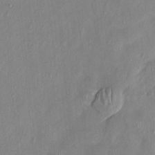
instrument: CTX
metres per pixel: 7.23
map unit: HNhu
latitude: 0.2333
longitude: -4.4034
